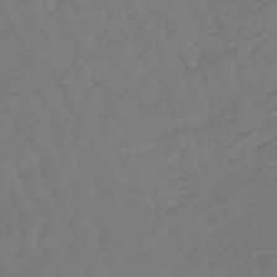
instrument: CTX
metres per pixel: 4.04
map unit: eHb
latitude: -46.9730
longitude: 81.5399
